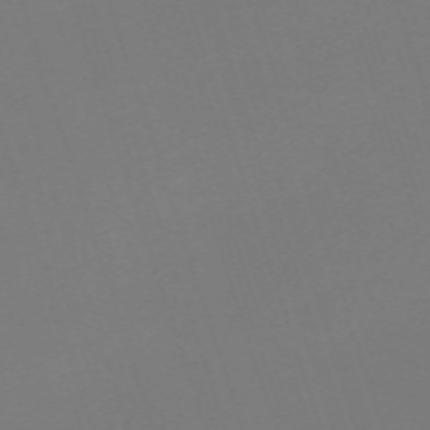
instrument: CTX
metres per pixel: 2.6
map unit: eHh
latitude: -63.7477
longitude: 49.3699
